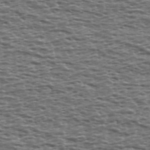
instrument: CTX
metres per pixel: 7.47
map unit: Ave
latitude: 39.3671
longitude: -112.9325
